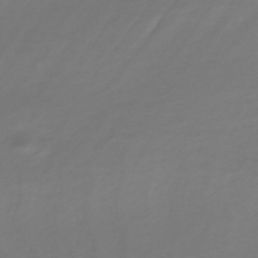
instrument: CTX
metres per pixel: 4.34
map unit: HNhu
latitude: -44.7652
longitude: 98.7085
